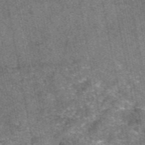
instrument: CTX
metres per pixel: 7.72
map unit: eAb
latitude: 47.6505
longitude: 106.5385
